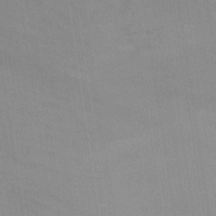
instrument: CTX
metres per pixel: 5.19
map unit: lHb
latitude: -35.3132
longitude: 67.1620
